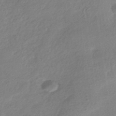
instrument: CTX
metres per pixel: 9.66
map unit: HNhu
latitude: -41.1053
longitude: 93.1620
